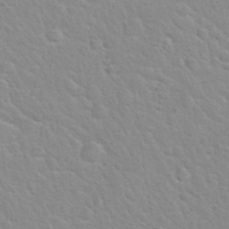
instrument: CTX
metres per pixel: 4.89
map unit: Hto
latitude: 32.4979
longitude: -51.1214
